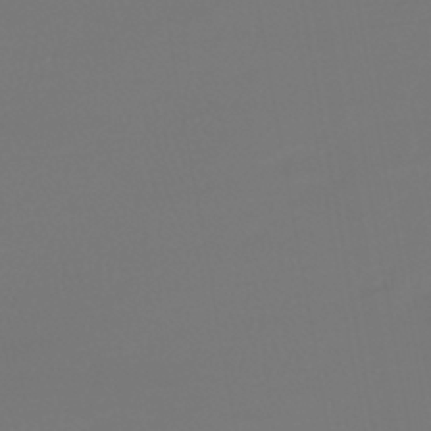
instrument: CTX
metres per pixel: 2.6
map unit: lHb
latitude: -43.2375
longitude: 63.9556
